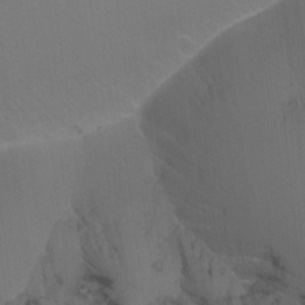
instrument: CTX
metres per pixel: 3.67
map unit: Nhu
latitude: -7.2376
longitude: -78.7435
